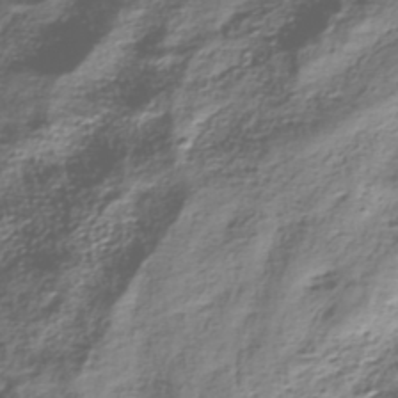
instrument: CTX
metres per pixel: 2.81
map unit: HNhu
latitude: -40.8408
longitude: 109.5021
